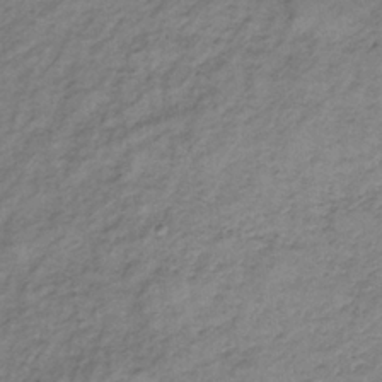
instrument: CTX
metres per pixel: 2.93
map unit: lHb
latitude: -33.3888
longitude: 65.6155
